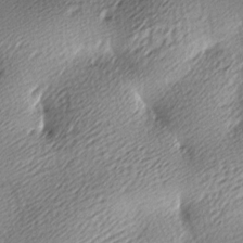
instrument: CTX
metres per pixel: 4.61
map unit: lAa
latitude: -10.0661
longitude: -126.0822
